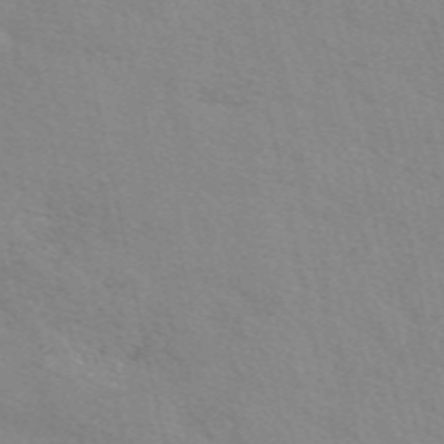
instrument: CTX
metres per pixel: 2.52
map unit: eAb
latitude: 49.9528
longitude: 120.5196
